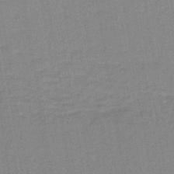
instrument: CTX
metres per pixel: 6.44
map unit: lHb
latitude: -41.7855
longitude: 62.7274
